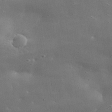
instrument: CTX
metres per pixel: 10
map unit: lHvf
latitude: 30.9892
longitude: -89.1781
